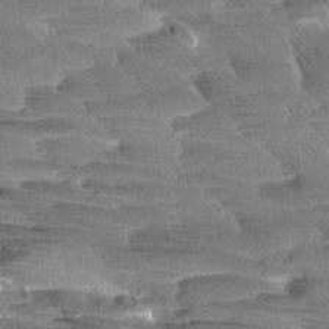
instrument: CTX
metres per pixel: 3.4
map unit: Aa
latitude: 9.7450
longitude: -141.1592
